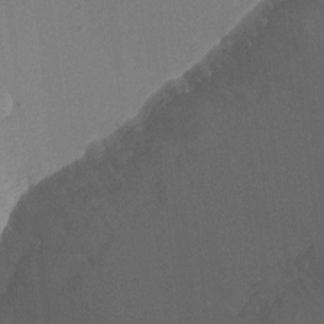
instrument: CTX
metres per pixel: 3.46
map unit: Ht
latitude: -9.9367
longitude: -23.9528
